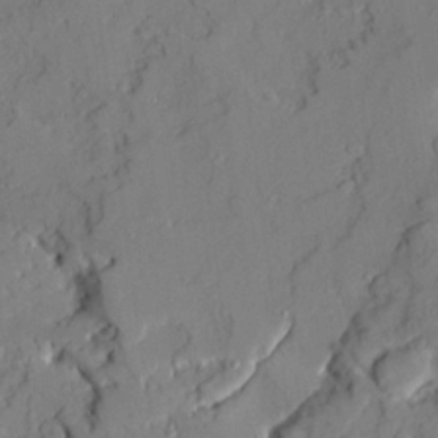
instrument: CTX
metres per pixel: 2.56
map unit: Ave
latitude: 21.8017
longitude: -129.2159
